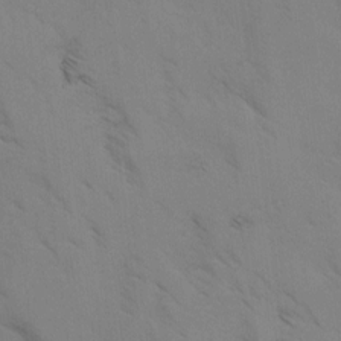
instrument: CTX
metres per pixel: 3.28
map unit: Ave
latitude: -1.0487
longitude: -111.8584
